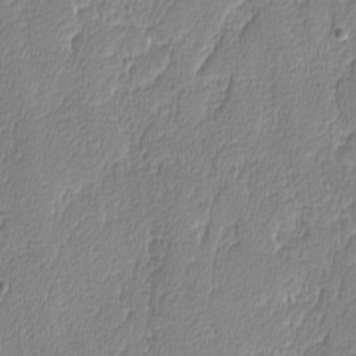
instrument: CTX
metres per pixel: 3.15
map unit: lAvf
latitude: -8.6140
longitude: -114.0633
